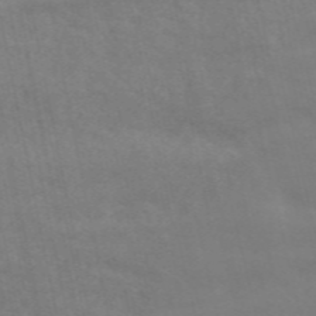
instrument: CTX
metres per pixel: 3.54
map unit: ANa
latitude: 50.6301
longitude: -81.7072
